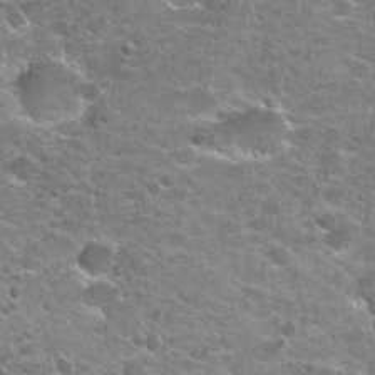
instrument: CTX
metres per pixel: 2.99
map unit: Hto
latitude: 21.0837
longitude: -48.8947
